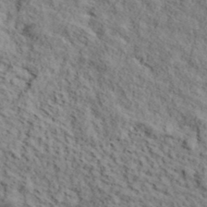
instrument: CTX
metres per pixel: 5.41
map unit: lHvf
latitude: 39.1214
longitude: -87.8205
